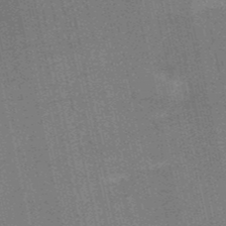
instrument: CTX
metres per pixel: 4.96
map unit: HNb
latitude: -52.8974
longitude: -46.2712
